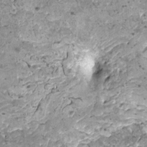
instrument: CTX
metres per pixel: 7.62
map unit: HNhu
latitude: 0.4790
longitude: 2.1605
